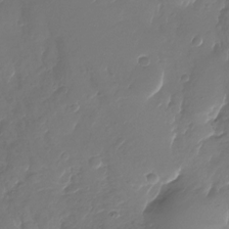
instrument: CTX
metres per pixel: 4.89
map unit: Nhu
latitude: -28.1606
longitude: -68.0444
